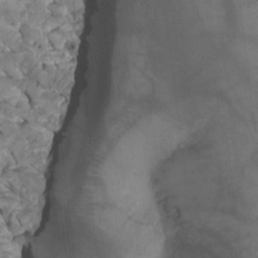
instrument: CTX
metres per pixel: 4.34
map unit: Ht
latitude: -4.2361
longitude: -27.1025
